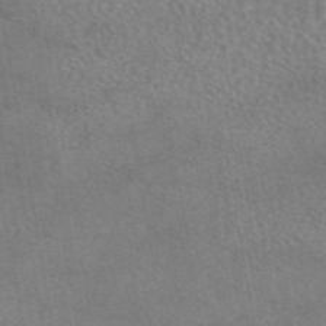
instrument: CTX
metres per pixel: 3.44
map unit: eAb
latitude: 45.0647
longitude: 109.2754
